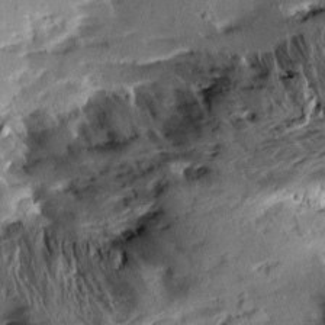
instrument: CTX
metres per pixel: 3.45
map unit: Aa
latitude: 10.7057
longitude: -142.5735
